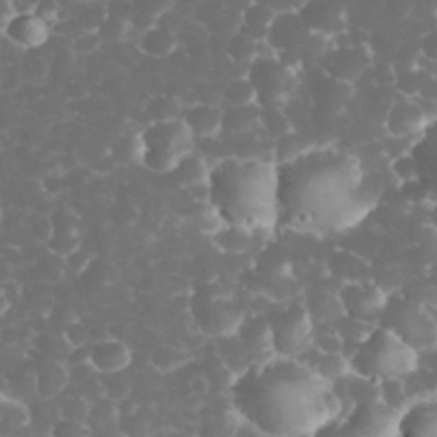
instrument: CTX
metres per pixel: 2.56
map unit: eHh
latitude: 32.8758
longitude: -63.0648
